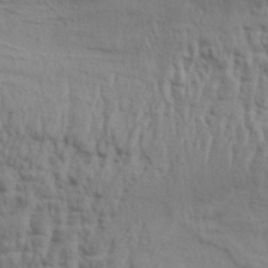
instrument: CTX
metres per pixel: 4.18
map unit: Aa
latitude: 33.1214
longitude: -136.1389
